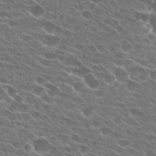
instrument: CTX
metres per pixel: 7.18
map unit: Hto
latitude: 25.2348
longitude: -43.2159
